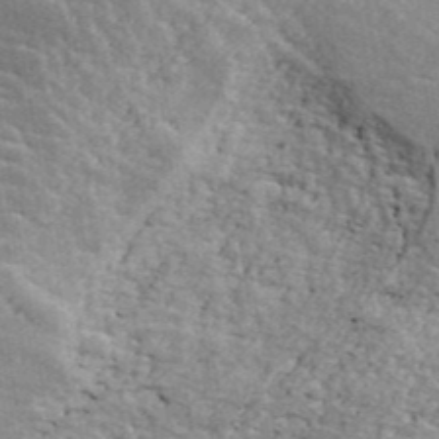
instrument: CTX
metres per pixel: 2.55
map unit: ANa
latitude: 43.2537
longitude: 47.2187
